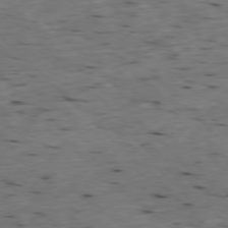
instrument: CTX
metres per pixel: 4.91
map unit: Ap
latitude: -77.4265
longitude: -89.5372
